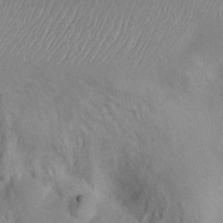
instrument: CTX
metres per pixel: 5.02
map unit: Nhu
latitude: 14.4034
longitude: -29.0647
